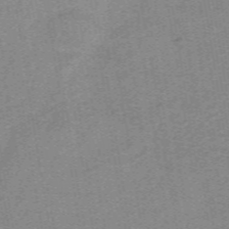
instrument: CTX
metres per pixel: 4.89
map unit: lHb
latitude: -40.2739
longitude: 53.8800
